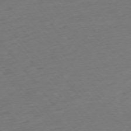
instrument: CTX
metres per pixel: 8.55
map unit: Ap
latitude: -75.5211
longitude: -82.9135
